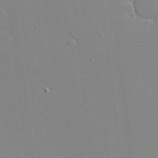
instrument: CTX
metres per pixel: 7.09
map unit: eHh
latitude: -3.4454
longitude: -80.3278
